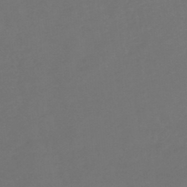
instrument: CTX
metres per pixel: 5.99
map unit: lHb
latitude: -47.1809
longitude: 65.3321
